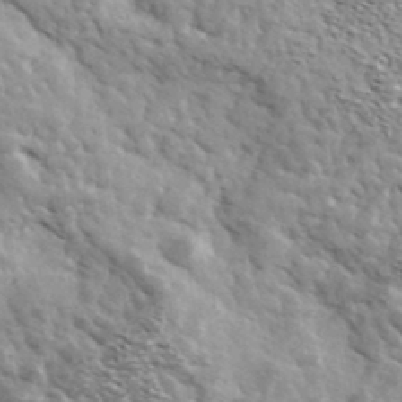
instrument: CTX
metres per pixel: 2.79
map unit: Ave
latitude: 38.2333
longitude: -108.4601
